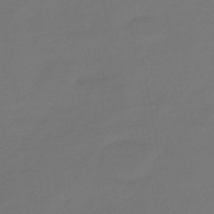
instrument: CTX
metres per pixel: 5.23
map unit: eHb
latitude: -43.3509
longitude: 87.3510
